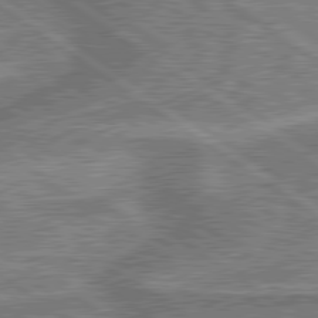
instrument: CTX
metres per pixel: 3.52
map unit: lApd
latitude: 79.8584
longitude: 175.8611
